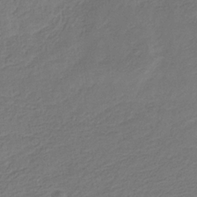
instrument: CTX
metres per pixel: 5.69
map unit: eHb
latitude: -29.9745
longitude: 66.7274
